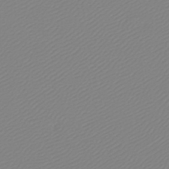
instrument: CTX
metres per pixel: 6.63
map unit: lHb
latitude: -44.8975
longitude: 75.6155
